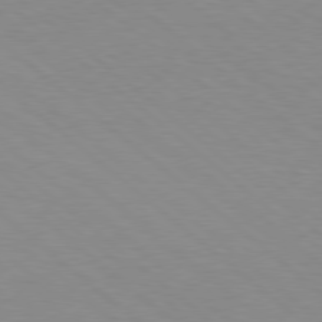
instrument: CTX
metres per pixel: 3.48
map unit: Hpe
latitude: 78.2334
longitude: -151.1592
